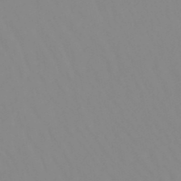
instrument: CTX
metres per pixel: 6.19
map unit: lHb
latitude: -48.6519
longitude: 74.3307
